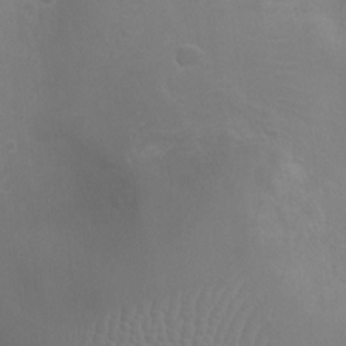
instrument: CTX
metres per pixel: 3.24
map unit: Ht
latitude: -3.8800
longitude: -18.0255
